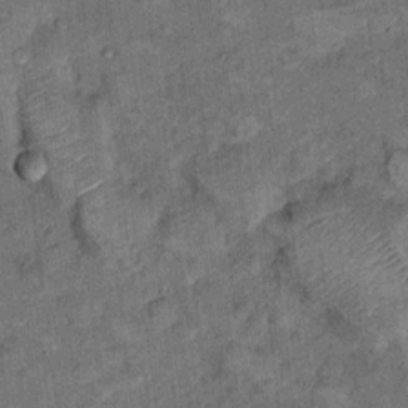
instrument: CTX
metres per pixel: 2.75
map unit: Ht
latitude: 9.3293
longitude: -37.3481
